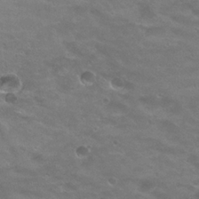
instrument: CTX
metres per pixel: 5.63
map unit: Hto
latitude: 24.7057
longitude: -37.3293
